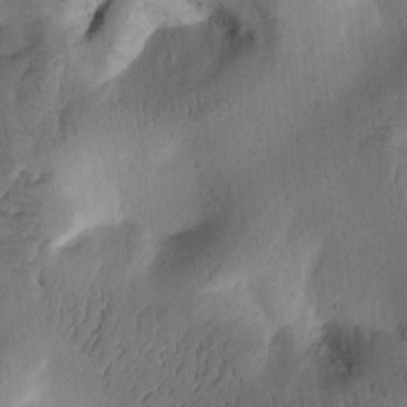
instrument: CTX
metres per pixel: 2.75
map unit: Htu
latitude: -0.8975
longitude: 170.5763
